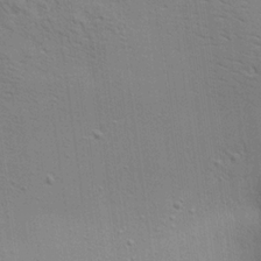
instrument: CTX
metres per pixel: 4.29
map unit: Aa
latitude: 20.2901
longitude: -140.5356
